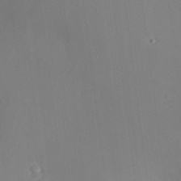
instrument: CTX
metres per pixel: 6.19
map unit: HNhu
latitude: 13.7261
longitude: 14.0283
